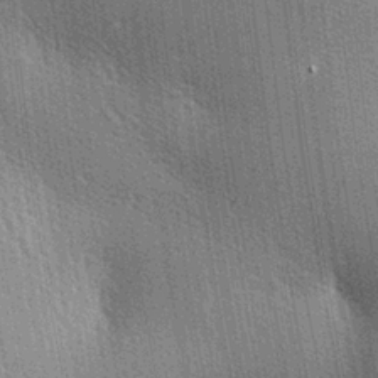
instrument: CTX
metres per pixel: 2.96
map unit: lAa
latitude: -7.6155
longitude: -124.4223
